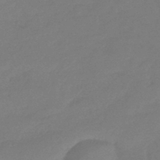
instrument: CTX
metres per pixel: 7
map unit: eHb
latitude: -41.5777
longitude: 84.3306
